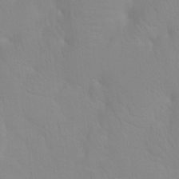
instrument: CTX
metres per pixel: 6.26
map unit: Ht
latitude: -8.3306
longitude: -33.9528
